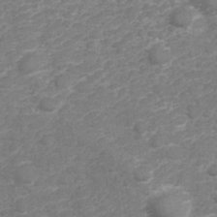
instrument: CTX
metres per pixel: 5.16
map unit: Hve
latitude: 32.5357
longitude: 151.9556
